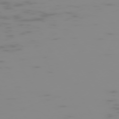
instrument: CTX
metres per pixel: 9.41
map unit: Hpe
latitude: -74.3873
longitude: 5.9367
